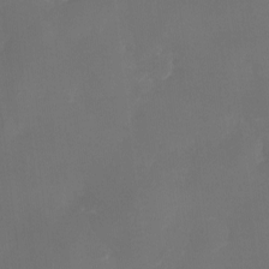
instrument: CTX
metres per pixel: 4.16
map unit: eHh
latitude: -6.2928
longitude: -78.1578
